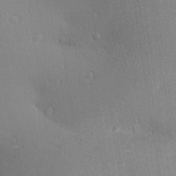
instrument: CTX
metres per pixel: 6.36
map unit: Aa
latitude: 25.7449
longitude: -148.1389
